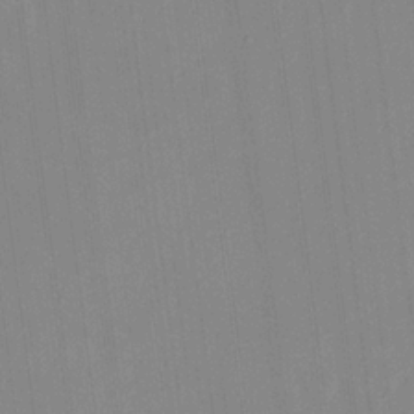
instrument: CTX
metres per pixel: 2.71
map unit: HNhu
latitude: 5.9150
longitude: 10.9731
